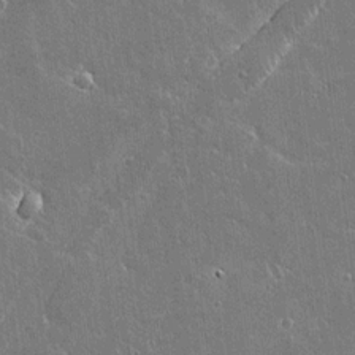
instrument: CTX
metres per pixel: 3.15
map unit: lAvf
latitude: 14.6491
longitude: -128.0822
